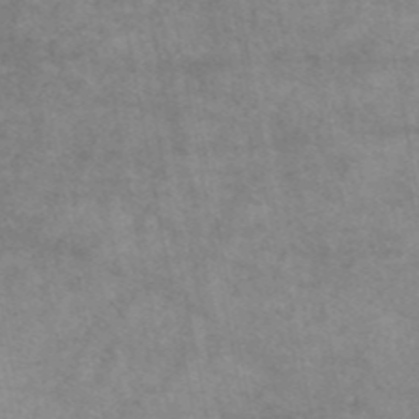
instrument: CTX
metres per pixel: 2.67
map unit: eAb
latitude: 44.2144
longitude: 108.3306
